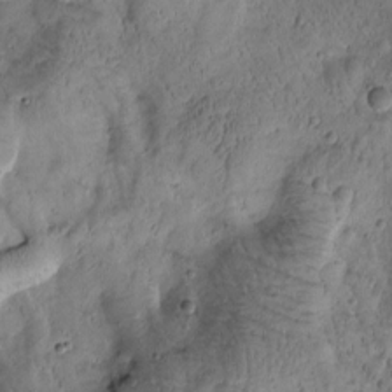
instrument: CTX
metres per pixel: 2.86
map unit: Htu
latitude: -1.7667
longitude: 171.0676
